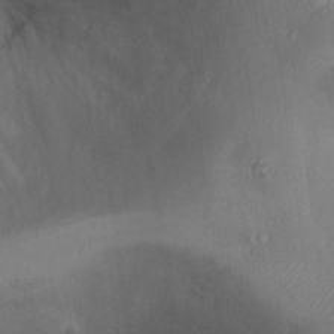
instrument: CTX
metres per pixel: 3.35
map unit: Ht
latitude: 12.1767
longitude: -41.0647
